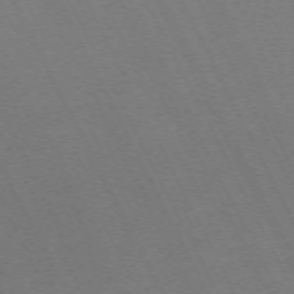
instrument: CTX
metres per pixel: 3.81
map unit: Hpe
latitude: -71.9556
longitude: 13.1242
